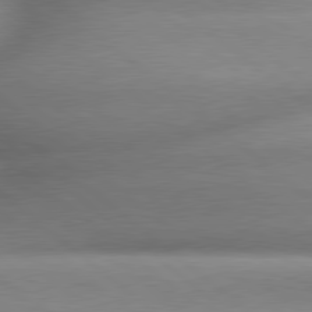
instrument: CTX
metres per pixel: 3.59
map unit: lApd
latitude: 79.7828
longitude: -163.5749
